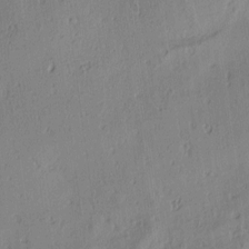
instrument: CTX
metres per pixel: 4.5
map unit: lAa
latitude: 5.6883
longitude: -114.4789
